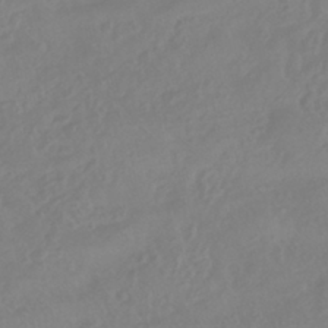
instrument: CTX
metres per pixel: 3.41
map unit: HNhu
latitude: -41.3321
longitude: 93.2943
